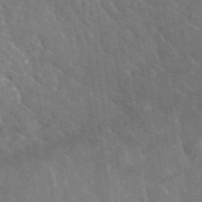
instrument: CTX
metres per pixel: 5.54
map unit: lHvf
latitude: 37.2537
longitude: -91.0270
